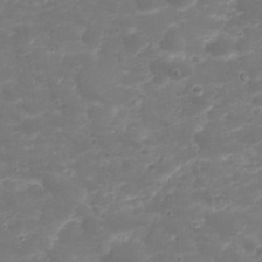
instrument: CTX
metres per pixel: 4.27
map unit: Nhu
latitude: 23.4426
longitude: -60.3656
